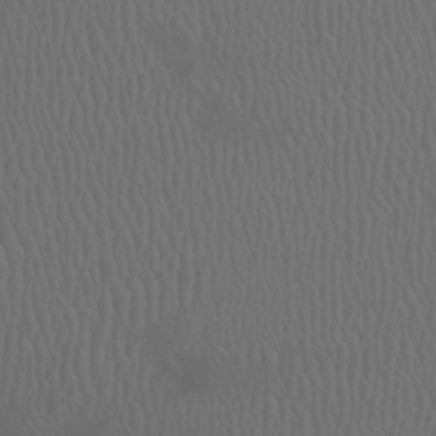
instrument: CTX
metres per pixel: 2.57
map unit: Htu
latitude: -4.8786
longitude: -89.5183
